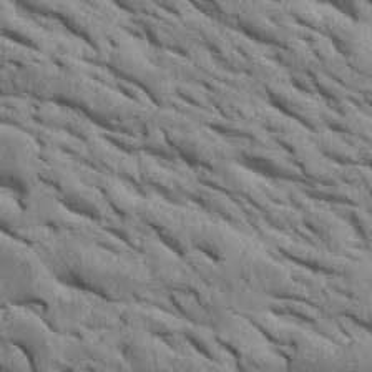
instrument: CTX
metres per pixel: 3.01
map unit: Htu
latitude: 1.2537
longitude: 145.5966
